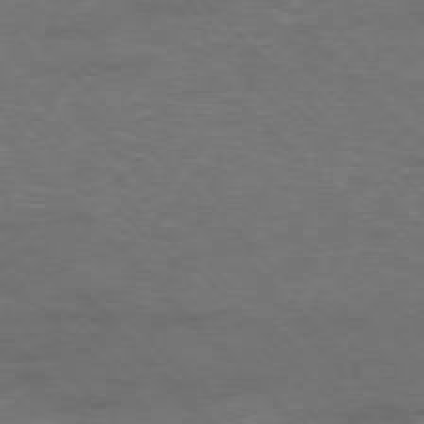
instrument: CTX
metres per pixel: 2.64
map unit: Hpe
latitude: -76.9353
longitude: -11.9528
